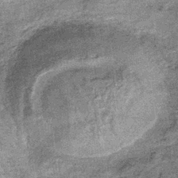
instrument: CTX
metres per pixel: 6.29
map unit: lHb
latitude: -36.8219
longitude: 66.3118
